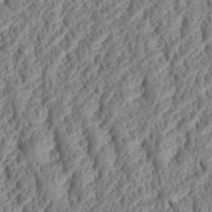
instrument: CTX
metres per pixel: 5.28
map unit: Htu
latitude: 2.1011
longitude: 149.7478
